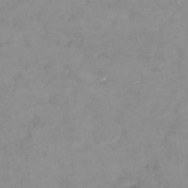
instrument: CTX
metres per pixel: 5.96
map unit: Hto
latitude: 7.5371
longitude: -35.5182
